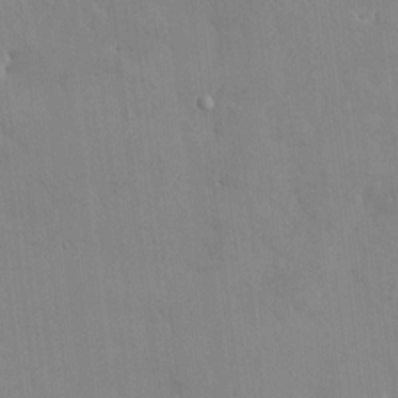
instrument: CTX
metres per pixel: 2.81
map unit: HNhu
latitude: 6.1011
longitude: 0.9542
